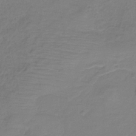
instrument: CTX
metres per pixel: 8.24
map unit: HNb
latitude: -35.2187
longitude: 53.8044
